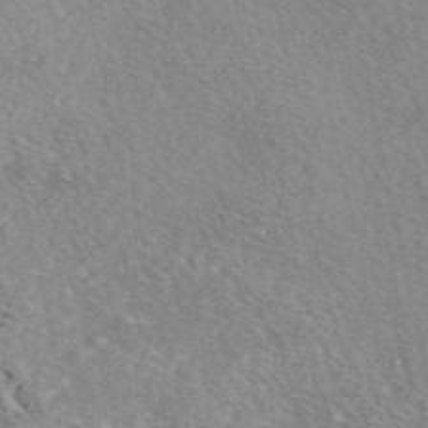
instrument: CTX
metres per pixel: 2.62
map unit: eAb
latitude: 49.9717
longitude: 112.1039
